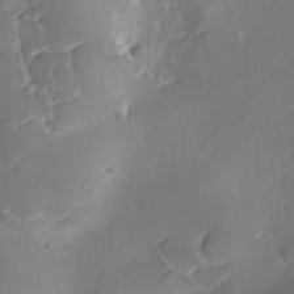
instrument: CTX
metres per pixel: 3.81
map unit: Ave
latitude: -9.7666
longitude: -122.2900
